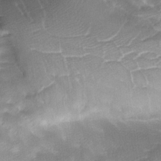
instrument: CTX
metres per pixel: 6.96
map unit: Ave
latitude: -8.2928
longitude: -122.9703
